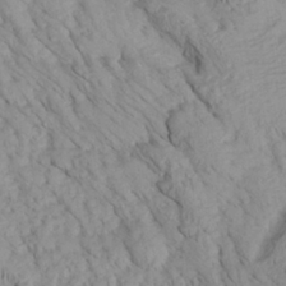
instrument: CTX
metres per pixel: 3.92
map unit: Aa
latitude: 27.7450
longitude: -133.8772
